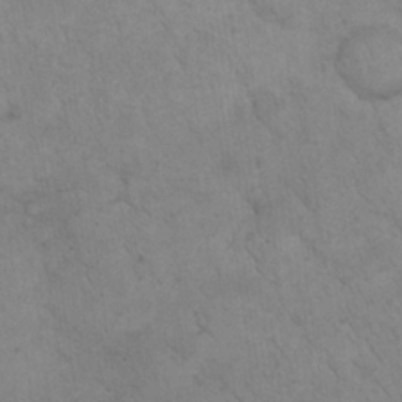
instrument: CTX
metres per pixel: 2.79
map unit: eHh
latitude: 22.0444
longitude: -59.3104
